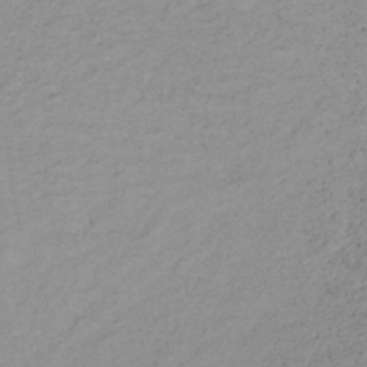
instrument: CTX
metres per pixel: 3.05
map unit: lHb
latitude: -37.6344
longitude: 70.4818
